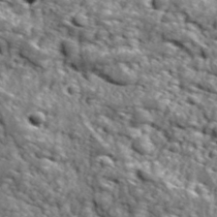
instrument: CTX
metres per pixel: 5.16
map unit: Ave
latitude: 18.5168
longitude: -135.0647
